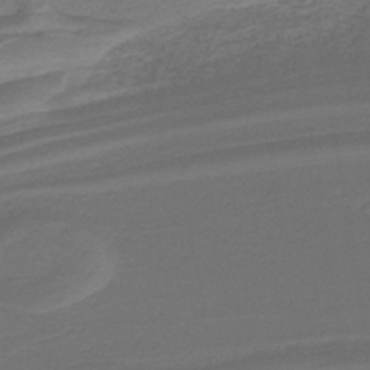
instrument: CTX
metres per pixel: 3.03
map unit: lHb
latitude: -39.5399
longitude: 55.3510
